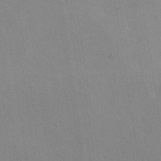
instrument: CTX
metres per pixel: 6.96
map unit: lHvf
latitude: -10.5574
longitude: -102.1011
